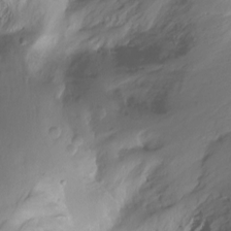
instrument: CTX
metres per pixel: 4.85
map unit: Ht
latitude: -10.3873
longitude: -40.0255
